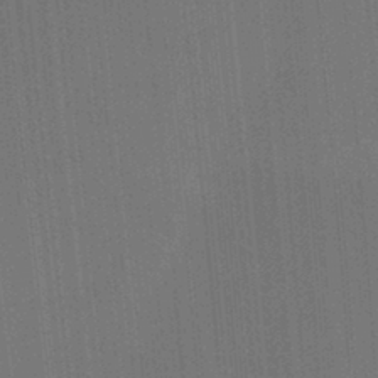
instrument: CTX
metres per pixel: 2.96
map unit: Ht
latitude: -2.5384
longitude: -27.4427
